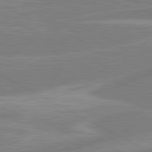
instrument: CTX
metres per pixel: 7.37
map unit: lApd
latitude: 80.9892
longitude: -168.1200
